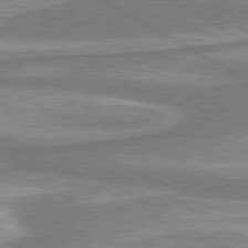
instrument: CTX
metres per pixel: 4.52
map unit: lApd
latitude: 80.2145
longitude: -178.2523
